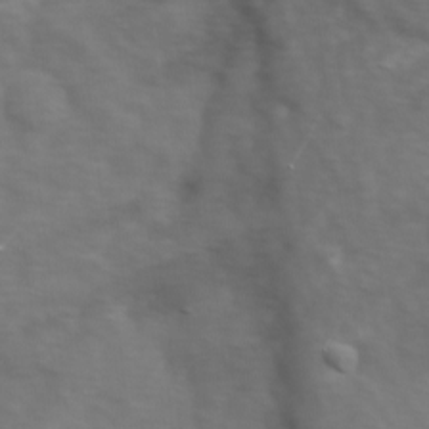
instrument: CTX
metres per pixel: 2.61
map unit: Ave
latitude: 0.8947
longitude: -113.2159
